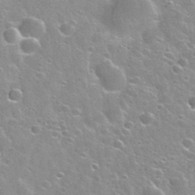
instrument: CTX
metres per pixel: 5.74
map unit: Nhu
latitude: 31.8017
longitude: -53.9717
